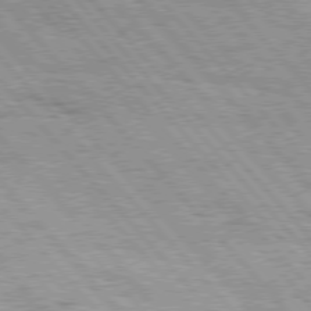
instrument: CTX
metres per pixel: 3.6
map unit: Hpe
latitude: 76.1389
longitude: -150.7813
